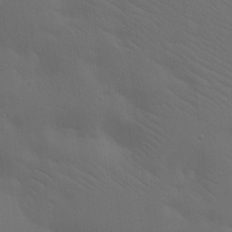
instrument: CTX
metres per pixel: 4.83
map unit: lAa
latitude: 20.9136
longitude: -138.4790
